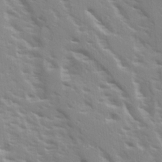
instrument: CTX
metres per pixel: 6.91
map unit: Ave
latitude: 15.3293
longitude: -130.4034
